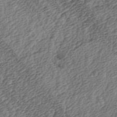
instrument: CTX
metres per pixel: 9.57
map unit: lAa
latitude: -3.9367
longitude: -122.9514
